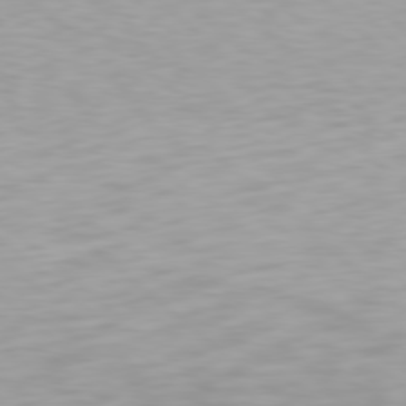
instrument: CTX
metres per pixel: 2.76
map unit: Hpe
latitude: 78.2901
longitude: -170.5546
